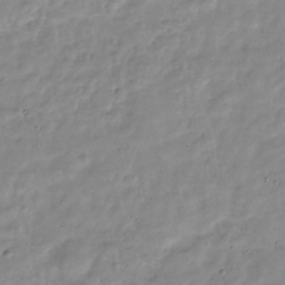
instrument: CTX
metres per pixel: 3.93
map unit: Hve
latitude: -32.1984
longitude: 90.5007
